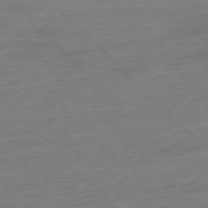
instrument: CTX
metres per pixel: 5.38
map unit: Hpe
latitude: -76.7274
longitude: -13.6883
